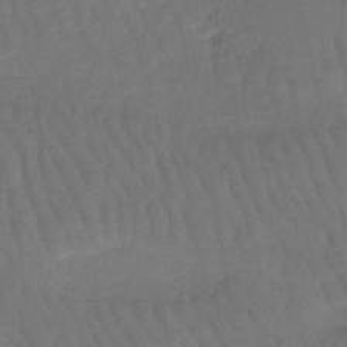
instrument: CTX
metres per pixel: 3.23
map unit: HNb
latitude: -49.6533
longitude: -53.2915
